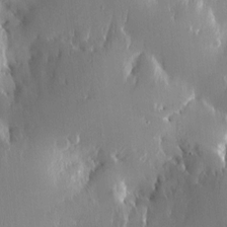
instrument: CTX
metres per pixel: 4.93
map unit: Htu
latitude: -5.3887
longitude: 174.1983
